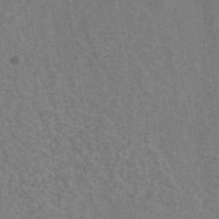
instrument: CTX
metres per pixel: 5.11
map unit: eHh
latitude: -40.2928
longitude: -29.8961
